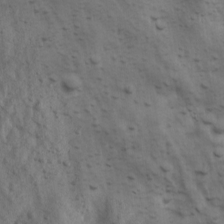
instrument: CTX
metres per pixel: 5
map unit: Ave
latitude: 17.1403
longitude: -133.2915
